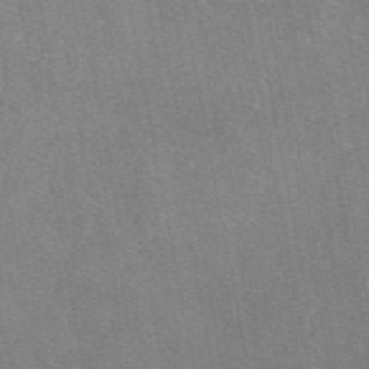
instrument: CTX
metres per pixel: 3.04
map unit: eAb
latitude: 47.2915
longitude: 114.3873
